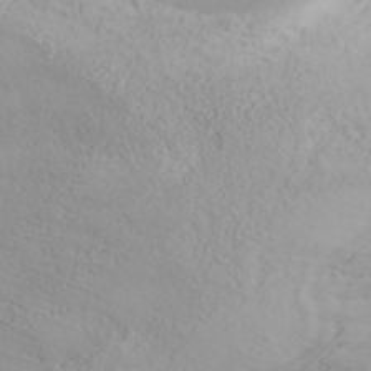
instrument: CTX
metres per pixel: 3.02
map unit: ANa
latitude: 35.5560
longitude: 14.5385
